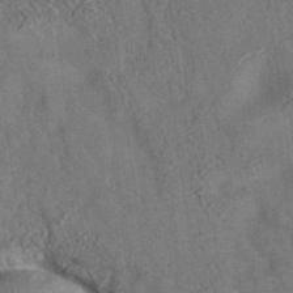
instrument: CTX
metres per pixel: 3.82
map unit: eAb
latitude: 34.9135
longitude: 109.5777
